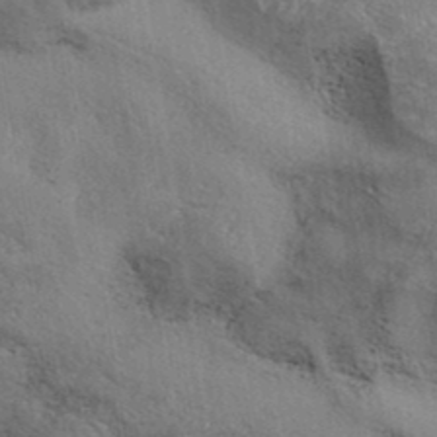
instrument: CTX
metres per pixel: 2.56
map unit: eAb
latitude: 38.4790
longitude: 112.8786
